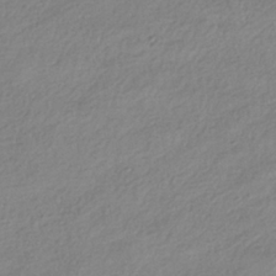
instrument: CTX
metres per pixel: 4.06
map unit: HNhu
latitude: -40.3684
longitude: 102.0661
